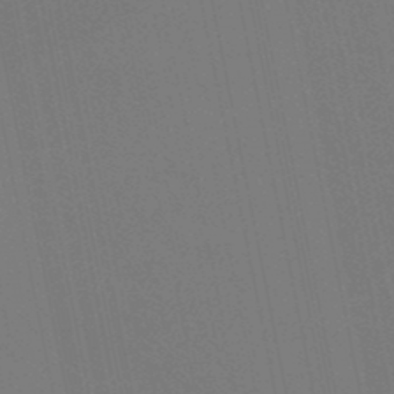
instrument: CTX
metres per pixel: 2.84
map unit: lHb
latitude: -49.4266
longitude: 74.9920
